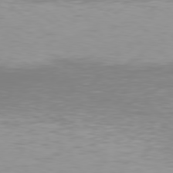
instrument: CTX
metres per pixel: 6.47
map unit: Hpe
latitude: 78.3090
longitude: -134.7246
